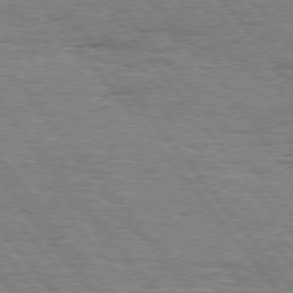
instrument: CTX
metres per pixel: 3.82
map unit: Hpe
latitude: 75.4615
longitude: -138.8191
